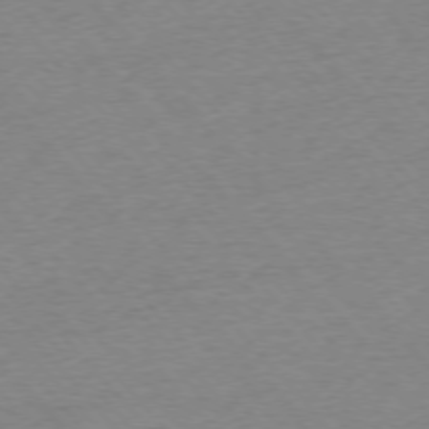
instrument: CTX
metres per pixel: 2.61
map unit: Ap
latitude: -76.3306
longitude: -94.3090
